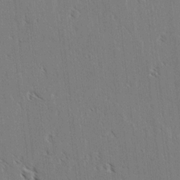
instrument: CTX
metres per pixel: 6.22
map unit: lAvf
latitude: -3.6721
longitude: -113.3859
